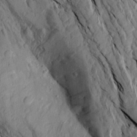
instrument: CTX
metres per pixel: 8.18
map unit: Aa
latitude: 17.2159
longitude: -145.8961
